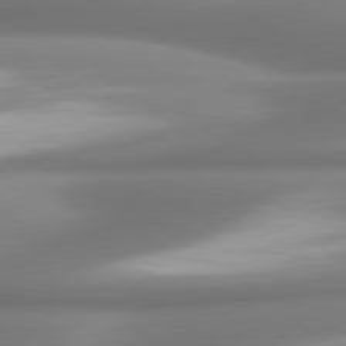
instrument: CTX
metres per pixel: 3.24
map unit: lApd
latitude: 80.1389
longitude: 179.1998
